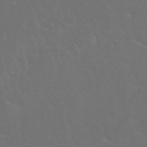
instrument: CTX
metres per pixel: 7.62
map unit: Nhu
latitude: 27.8206
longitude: -61.7638
